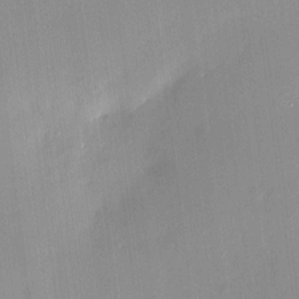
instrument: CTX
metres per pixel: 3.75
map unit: HNhu
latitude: 7.5182
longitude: 7.4454
